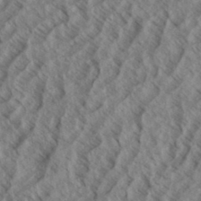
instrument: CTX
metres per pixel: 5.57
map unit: eHh
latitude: 34.0822
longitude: -139.8583
